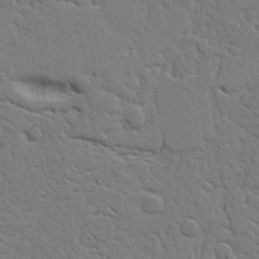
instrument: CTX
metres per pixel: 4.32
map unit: Aa
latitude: 21.2348
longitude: -123.8583
